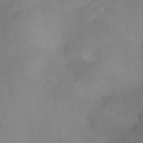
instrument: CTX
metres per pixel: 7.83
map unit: Ht
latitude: -10.2173
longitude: -39.4048
